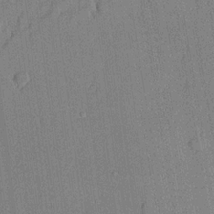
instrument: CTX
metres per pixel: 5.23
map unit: lHvf
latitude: 20.7624
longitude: 144.7085
